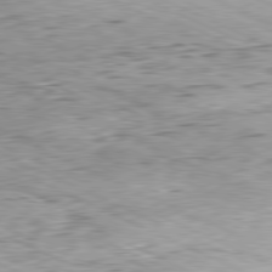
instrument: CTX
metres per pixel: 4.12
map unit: Hpe
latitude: -81.4455
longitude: 11.1242
